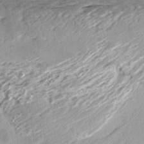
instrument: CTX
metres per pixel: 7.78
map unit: Aa
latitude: 10.7057
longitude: -141.8016
